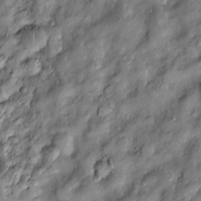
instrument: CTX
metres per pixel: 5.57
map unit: Htu
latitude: -6.4440
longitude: 159.3510
